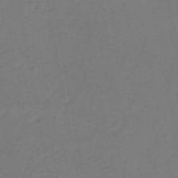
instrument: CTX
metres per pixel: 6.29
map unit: HNb
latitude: -50.5196
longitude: -53.6883
